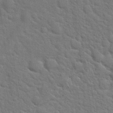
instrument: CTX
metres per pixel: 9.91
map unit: Hto
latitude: 19.5938
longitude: -51.9906
